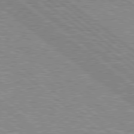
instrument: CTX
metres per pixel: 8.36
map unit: Hpe
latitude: 78.7813
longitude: -156.4034
